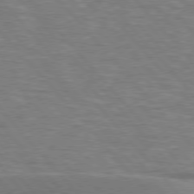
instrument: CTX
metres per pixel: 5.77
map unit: lApd
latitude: 76.3278
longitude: -63.4616
